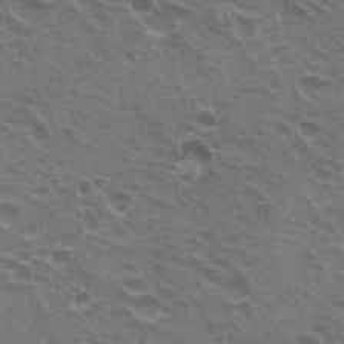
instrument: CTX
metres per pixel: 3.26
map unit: Hto
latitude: 22.2333
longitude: -31.9339
